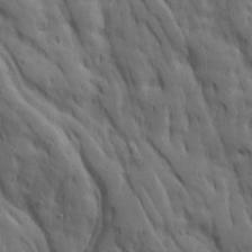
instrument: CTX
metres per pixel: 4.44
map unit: Ave
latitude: 22.8947
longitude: -134.9513
